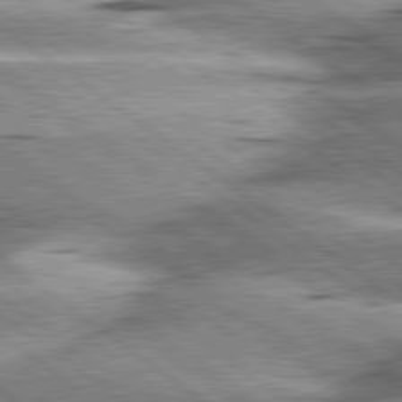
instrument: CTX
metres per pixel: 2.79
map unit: lApd
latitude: 79.9150
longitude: -140.3656
